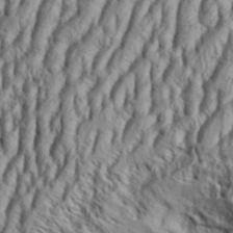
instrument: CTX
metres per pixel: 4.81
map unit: Aa
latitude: 33.4237
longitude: -136.7435
